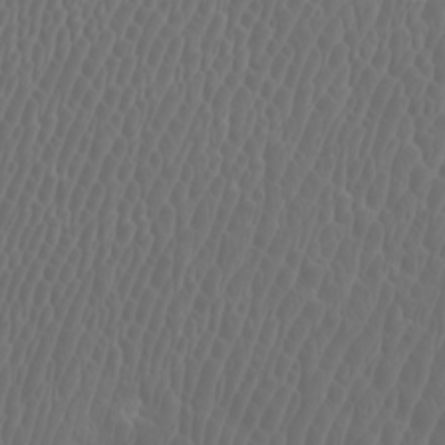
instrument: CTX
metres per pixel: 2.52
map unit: Htu
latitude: -6.0661
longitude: -75.8961
